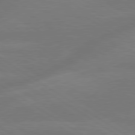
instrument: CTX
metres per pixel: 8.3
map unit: lApd
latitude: 79.5560
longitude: -143.3671
